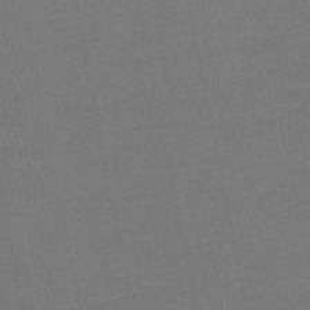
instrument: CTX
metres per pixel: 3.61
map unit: HNhu
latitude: -49.3699
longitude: 100.8785
